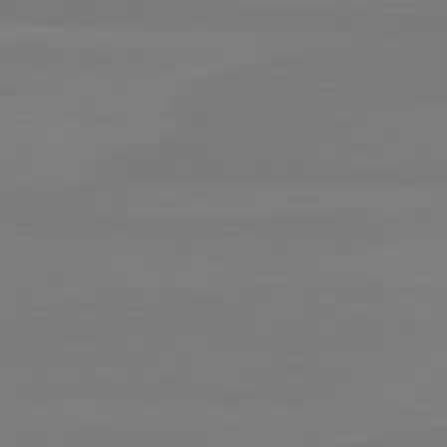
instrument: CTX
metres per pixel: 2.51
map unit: lApd
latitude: 81.7450
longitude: -177.8583
